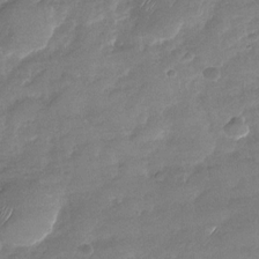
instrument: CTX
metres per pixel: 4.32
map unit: Nhu
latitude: -27.6721
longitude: -62.2334
